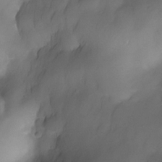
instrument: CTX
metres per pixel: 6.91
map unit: Nhe
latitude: -30.9730
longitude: -140.2711
